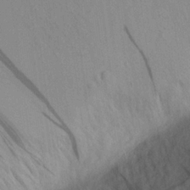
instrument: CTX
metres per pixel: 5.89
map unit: Aa
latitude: 20.0822
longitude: -141.1781
